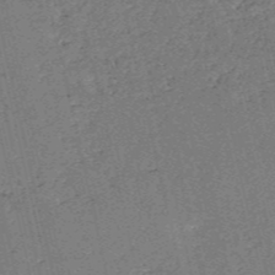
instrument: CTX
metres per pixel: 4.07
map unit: HNb
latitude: -54.3117
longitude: -40.1577
